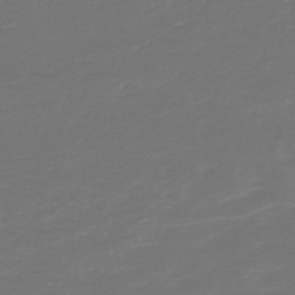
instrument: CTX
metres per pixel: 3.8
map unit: HNb
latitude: -47.2943
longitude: 54.6141
